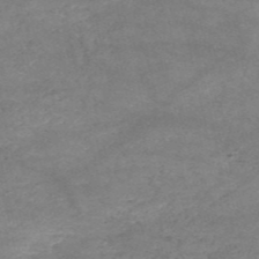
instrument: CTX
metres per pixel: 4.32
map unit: HNb
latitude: -53.2187
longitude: -41.2914
